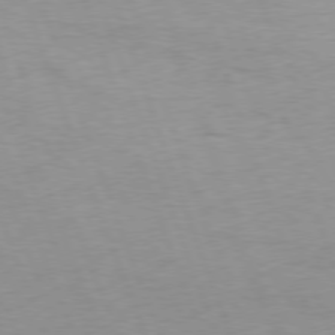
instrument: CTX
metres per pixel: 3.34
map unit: Ap
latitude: -76.6707
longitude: -72.5357
